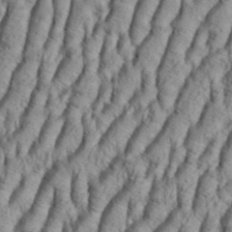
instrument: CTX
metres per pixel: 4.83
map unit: Aa
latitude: 33.6127
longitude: -136.8002
